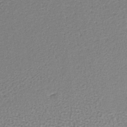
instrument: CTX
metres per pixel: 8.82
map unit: lHb
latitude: -36.8408
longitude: 59.7288
